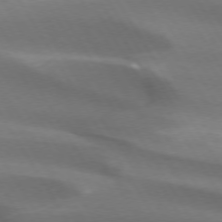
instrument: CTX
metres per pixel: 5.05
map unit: lApd
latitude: 73.3293
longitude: -51.8016
